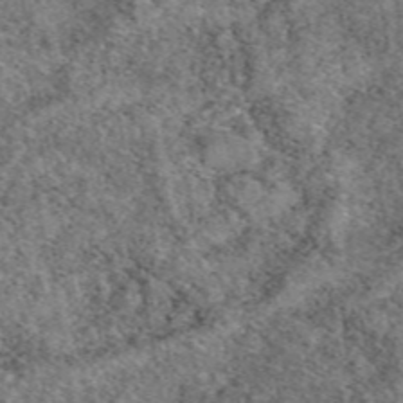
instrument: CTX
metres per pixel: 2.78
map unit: eAb
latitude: 49.7072
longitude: 108.7274
